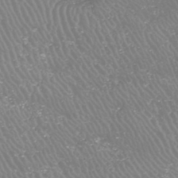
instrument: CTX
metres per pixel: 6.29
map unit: HNhu
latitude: -47.1431
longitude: 30.1606
